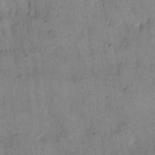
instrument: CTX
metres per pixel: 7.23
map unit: eHh
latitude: 12.1200
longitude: -62.3845
